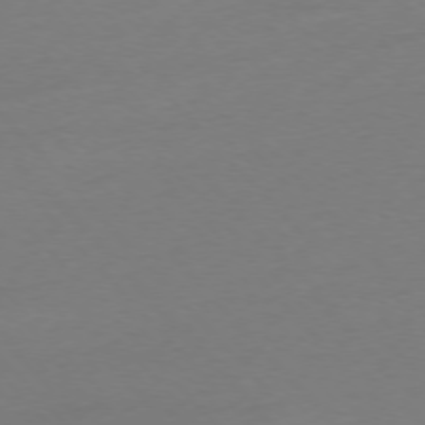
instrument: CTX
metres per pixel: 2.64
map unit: Ap
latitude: -76.6141
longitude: -71.7827
